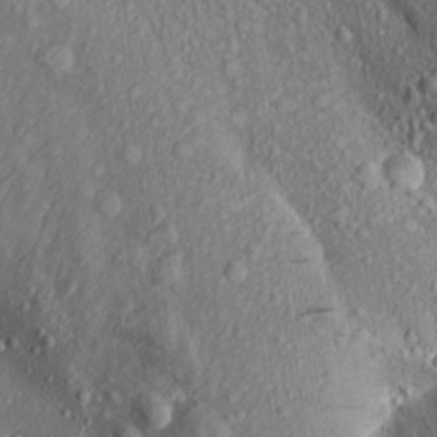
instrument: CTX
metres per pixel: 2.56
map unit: Aa
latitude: 17.0458
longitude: -146.0633
